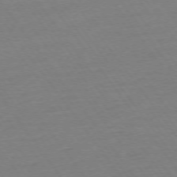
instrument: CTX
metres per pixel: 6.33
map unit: Ap
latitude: -75.0865
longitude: -83.8205
